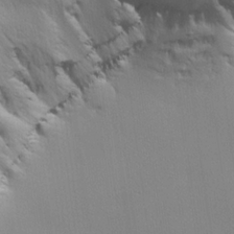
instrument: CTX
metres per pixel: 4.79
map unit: lHvf
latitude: 22.1767
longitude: 141.3887
